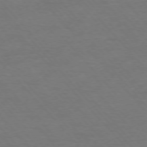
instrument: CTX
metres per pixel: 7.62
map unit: Ap
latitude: -76.4818
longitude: -95.4049
